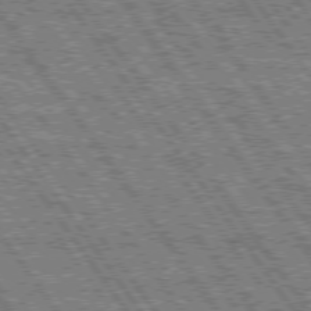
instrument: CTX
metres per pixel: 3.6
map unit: Hpe
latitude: 75.1403
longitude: -153.8773
